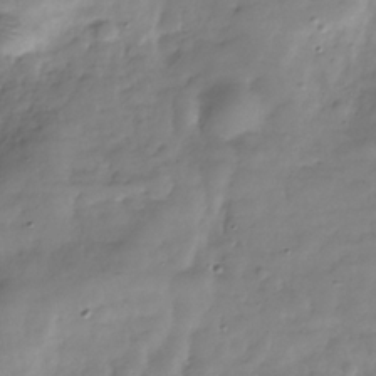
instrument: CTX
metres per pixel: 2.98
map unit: Hve
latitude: -30.9541
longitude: 90.6708
